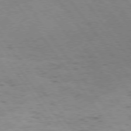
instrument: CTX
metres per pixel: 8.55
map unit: Hpe
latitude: 75.3671
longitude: -140.8002
